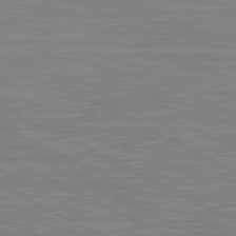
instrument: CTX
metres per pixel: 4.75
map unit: lApd
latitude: 81.3671
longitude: -168.5357
